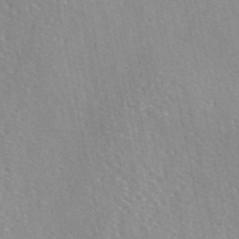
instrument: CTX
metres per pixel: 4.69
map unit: eAb
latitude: 46.0822
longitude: 111.9556
